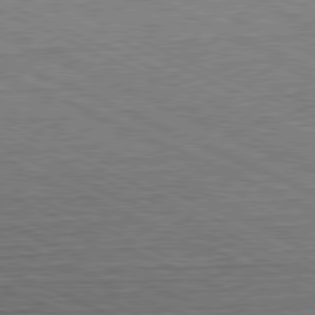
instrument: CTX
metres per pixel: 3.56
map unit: Hpe
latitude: -81.5588
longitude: 11.1431
